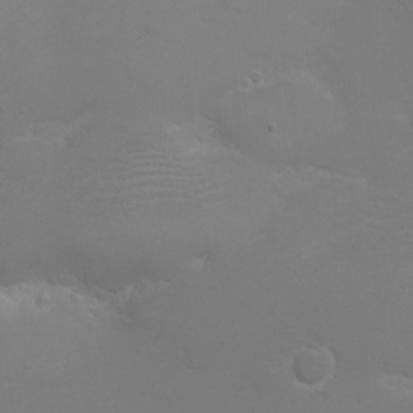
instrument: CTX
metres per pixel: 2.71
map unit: eHh
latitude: -6.5384
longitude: -79.1781
